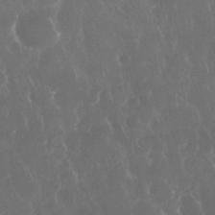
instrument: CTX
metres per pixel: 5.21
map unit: Nhu
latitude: 28.3656
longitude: -63.3482
